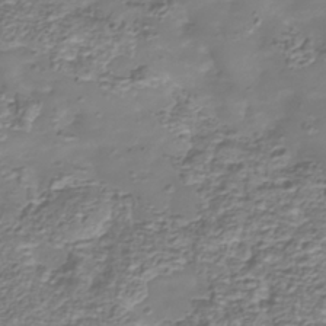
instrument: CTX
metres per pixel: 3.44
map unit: Nhu
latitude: -39.0109
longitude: -85.0081
